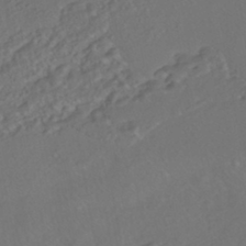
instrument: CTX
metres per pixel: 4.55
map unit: ANa
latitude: -42.1416
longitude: 108.4062
